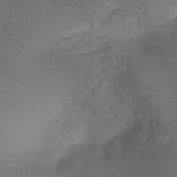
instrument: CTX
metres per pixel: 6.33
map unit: Ht
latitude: -9.5399
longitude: -35.6127
